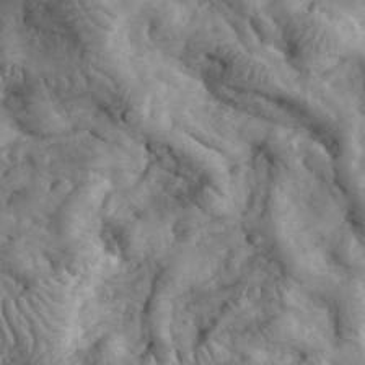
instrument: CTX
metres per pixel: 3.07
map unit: eHh
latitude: 33.0458
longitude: -68.4601
